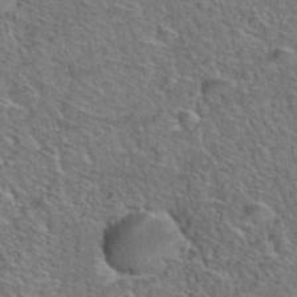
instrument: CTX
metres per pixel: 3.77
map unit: Hto
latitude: 38.5546
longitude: -44.7813
